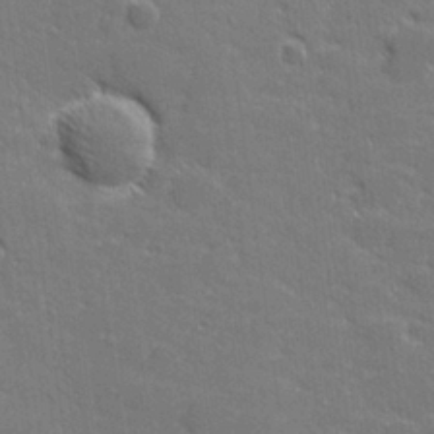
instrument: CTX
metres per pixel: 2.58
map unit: lHvf
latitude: 26.3089
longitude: 142.2550
